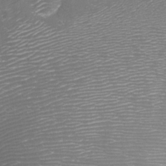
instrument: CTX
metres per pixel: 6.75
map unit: Aa
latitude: -8.2928
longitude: -71.5371
